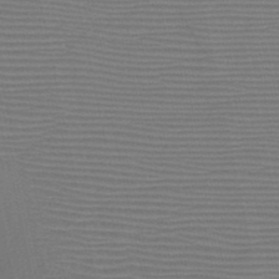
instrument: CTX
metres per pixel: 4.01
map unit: HNb
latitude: -46.6518
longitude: -41.4993
